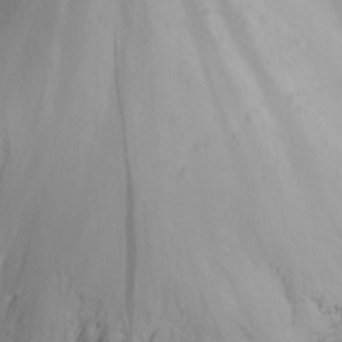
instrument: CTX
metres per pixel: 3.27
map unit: Nhu
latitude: 22.8569
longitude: -65.8583
